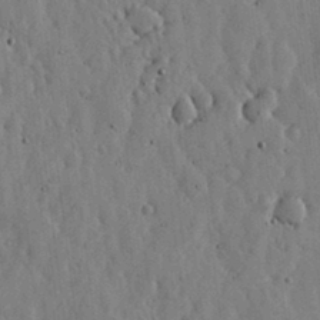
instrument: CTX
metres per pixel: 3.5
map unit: lHvf
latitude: 19.2915
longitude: -114.4601
